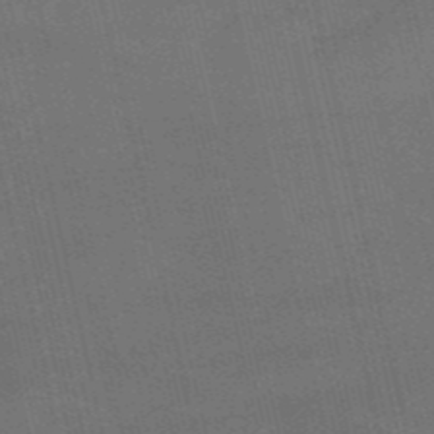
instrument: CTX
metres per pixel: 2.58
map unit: HNb
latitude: -52.5573
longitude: -40.9513
